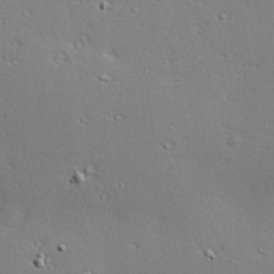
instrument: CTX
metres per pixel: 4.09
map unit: Hve
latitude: 24.2333
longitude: -98.2333
